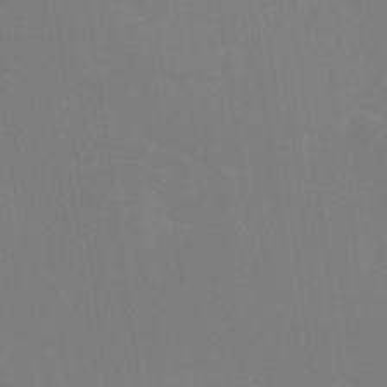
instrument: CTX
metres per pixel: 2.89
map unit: Ave
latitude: 0.2900
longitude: -112.4601
